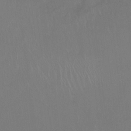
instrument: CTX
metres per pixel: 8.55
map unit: Ht
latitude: -9.3321
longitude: -37.8395
